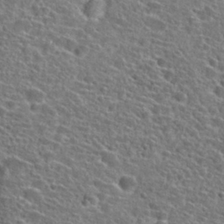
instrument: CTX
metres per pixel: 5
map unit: Hto
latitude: 25.4048
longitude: -46.9892
